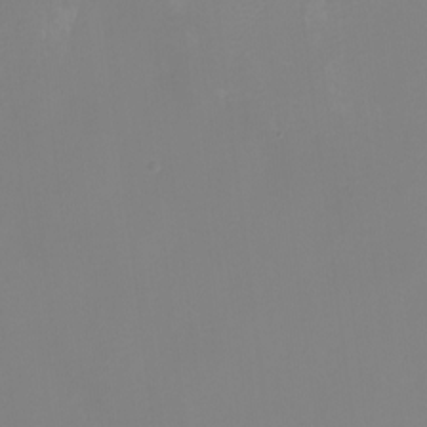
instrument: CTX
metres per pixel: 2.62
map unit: Nhu
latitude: -8.8219
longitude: -84.4790
